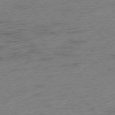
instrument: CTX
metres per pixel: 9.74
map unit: Hpe
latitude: -76.4440
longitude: -11.4049
